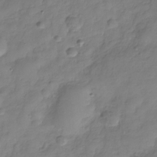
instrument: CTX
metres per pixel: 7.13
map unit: Hve
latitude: -29.4643
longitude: 93.9556
